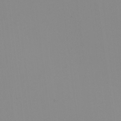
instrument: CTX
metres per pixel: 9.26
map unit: Nhu
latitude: -8.1039
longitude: -95.0837
